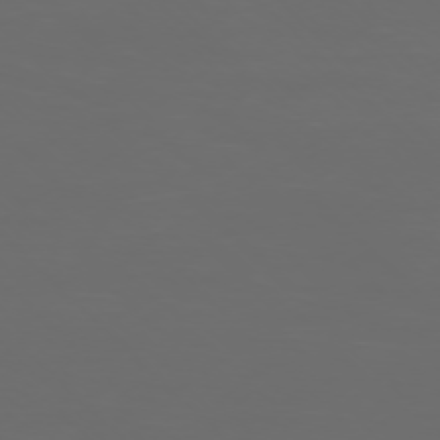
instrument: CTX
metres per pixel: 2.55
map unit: Ap
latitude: -76.5763
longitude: -82.1388
